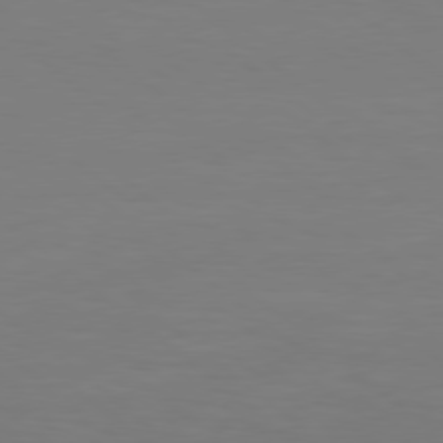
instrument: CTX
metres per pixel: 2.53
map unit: Hpe
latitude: 78.2145
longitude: -173.1781
